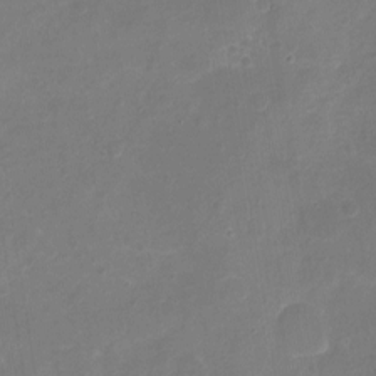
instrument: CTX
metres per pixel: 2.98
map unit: Nhu
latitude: -17.9556
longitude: -56.4223
